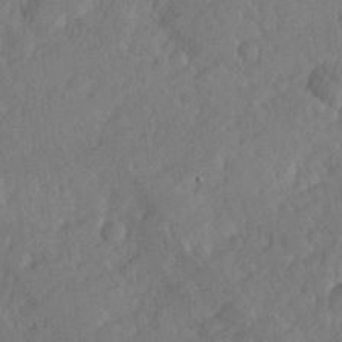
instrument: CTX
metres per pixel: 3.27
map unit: Hve
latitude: 25.7827
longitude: 144.0661
